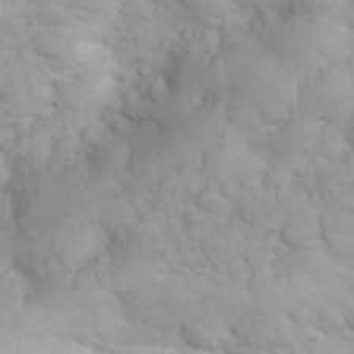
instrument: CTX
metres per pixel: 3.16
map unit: eHh
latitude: 32.0255
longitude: -66.6868
